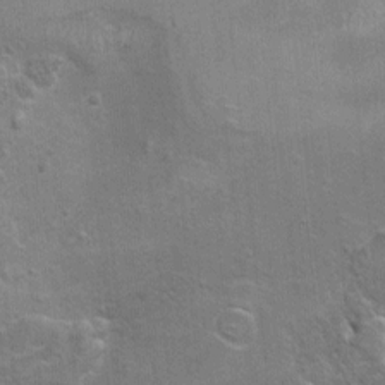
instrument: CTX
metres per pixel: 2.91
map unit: Nhu
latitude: -0.9731
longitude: -15.0837
